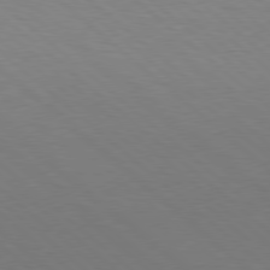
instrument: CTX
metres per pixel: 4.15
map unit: Hpe
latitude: 78.1956
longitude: -150.8569
